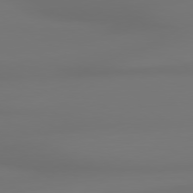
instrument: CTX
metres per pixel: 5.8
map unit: lApd
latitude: 79.2159
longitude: -137.6127
